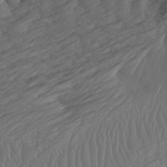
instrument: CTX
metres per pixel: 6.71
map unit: Htu
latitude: -7.1998
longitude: -68.9891
